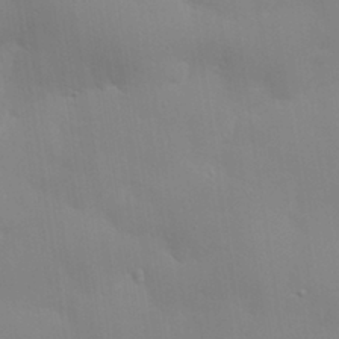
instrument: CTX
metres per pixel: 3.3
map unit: eHh
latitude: 30.3090
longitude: -82.1955
